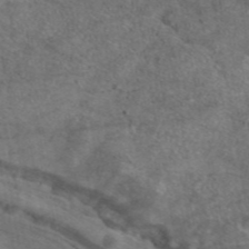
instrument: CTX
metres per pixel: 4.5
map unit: eAb
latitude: 44.8569
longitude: 106.9353
